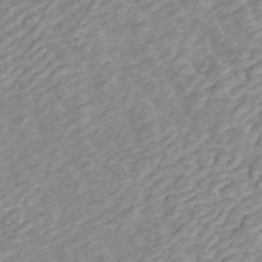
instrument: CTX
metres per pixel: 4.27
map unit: ANa
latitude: 45.4048
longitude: 22.8219
